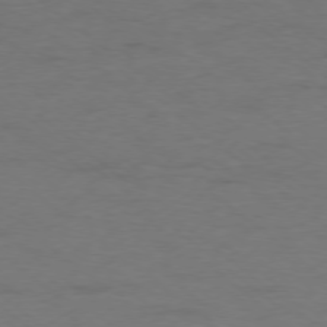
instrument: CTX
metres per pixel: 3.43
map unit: Ap
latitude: -77.1809
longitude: -76.4601
